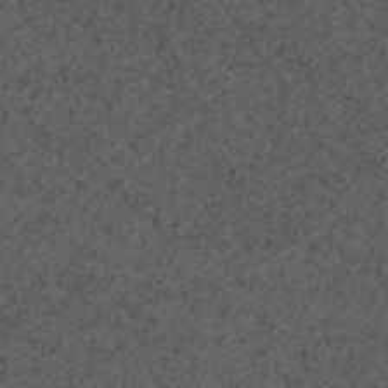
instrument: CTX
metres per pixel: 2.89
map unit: ANa
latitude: 44.6113
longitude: 37.4832
